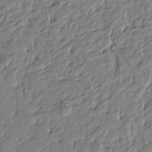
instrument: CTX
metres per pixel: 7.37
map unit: Htu
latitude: -2.0472
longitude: -179.4805
